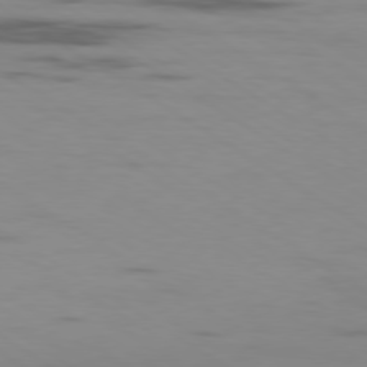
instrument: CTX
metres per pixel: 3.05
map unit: Ap
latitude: -80.1228
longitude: -103.1403
